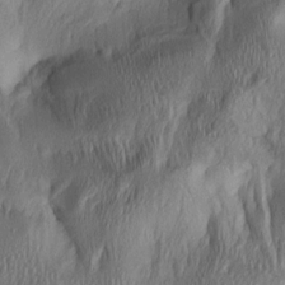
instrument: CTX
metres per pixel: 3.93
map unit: lAa
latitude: 4.1389
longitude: -112.4412
